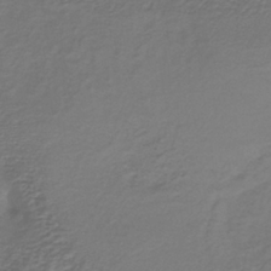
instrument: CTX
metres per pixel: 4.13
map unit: lHb
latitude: -35.1809
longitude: 61.2187
